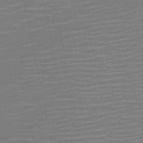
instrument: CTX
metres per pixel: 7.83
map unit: HNb
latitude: -51.2565
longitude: -47.6316
